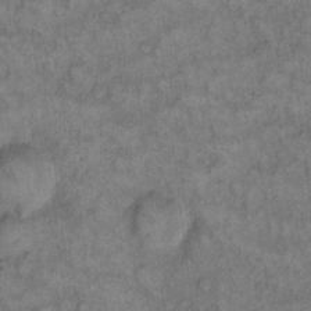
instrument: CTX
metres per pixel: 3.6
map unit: eHh
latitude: 13.9339
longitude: -64.7057
